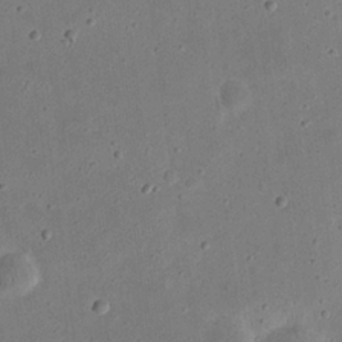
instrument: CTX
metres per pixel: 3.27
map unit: eHh
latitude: 23.6127
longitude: -68.9514
